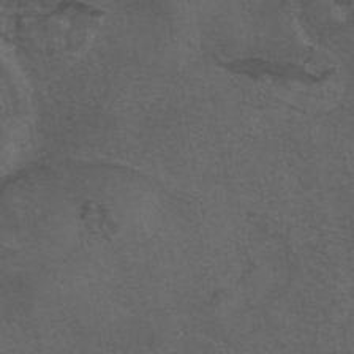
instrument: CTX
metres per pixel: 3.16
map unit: eAb
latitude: 43.4049
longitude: 104.8030
